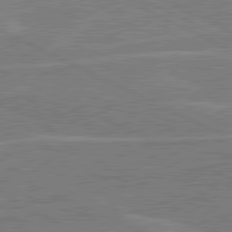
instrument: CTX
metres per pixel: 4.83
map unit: lApd
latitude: 80.8191
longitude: 120.1605
